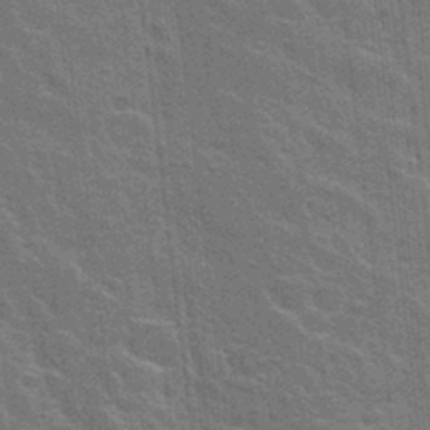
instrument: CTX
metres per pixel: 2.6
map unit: Hto
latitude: 23.7072
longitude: -47.5938
